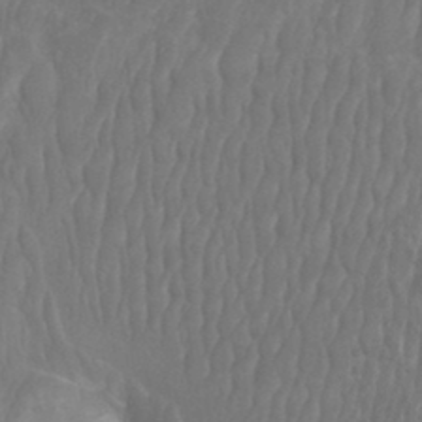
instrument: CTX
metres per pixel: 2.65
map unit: Htu
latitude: -9.2565
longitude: -76.1766
